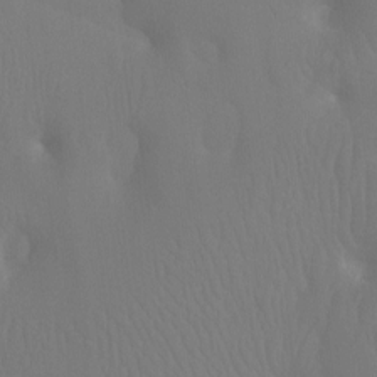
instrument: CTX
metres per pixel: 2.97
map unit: Ht
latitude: -7.2943
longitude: -31.0081
